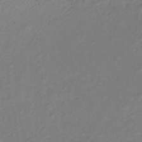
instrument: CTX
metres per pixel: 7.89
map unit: lHb
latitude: -34.0850
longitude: 64.2740
